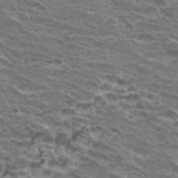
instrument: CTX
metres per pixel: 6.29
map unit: Hto
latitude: 32.7435
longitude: -41.7827
